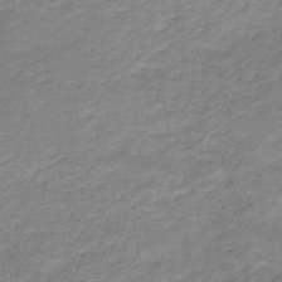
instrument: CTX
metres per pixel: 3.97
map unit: HNb
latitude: -48.8597
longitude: -39.6883
